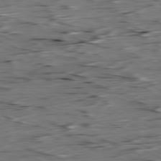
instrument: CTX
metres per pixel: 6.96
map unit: Ap
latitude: -81.2187
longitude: -97.1403
